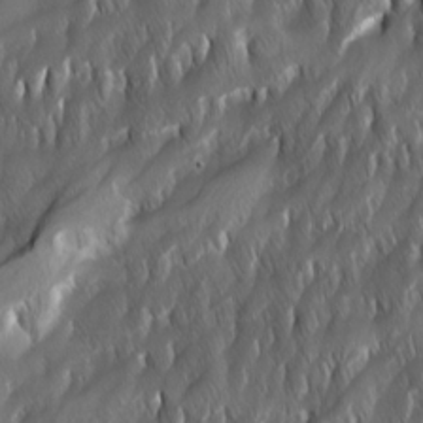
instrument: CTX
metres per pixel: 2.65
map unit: Ave
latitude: 15.7450
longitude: -135.2537
